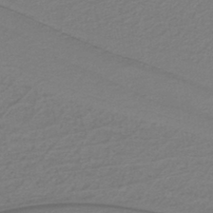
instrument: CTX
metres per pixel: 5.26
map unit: lHb
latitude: -40.9919
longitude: 51.7855
